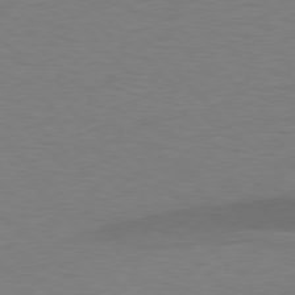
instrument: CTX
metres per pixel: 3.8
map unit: lApd
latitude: 77.5560
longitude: -59.0270
